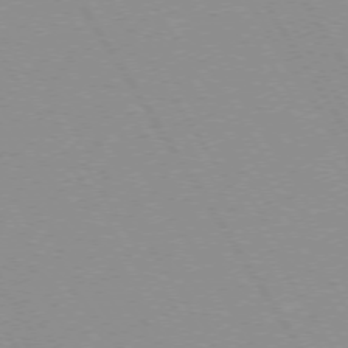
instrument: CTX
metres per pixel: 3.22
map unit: lApd
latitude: 72.5546
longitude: -56.3656
